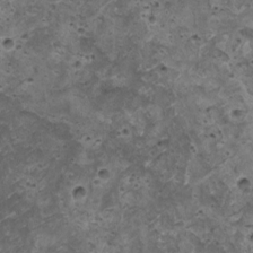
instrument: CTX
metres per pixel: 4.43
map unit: HNhu
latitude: 3.3292
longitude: 4.0283
